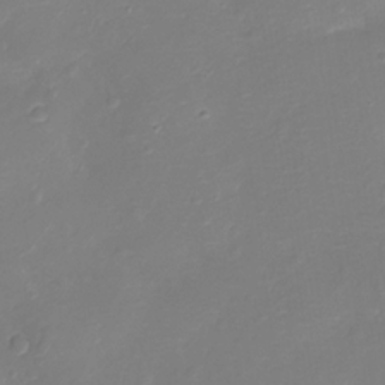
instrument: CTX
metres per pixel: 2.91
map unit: Ht
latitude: -11.3321
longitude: -23.3859
